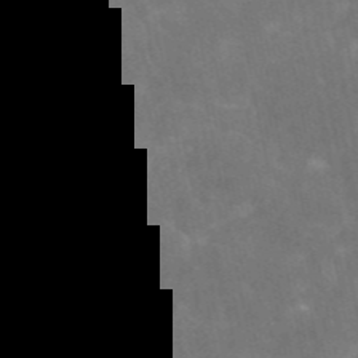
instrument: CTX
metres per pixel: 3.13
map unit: eAb
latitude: 46.6113
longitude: 124.1795
